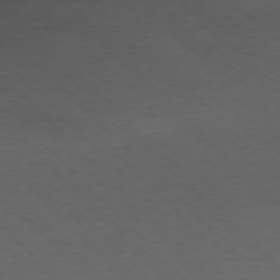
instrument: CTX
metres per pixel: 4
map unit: Ap
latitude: -77.3132
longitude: -94.1956
